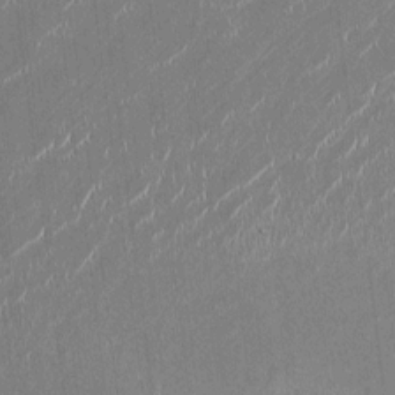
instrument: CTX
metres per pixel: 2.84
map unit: HNhu
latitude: -0.8975
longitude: -7.3671
